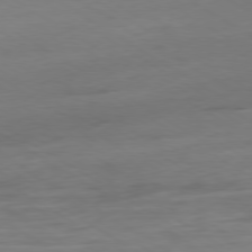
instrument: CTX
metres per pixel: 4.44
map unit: Ap
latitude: -80.0472
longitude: -103.4615
